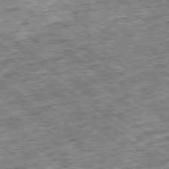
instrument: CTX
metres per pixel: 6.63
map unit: Ap
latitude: -79.6155
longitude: -76.2900
